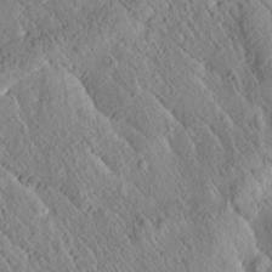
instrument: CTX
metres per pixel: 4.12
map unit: Htu
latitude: -0.1228
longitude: 176.0661
